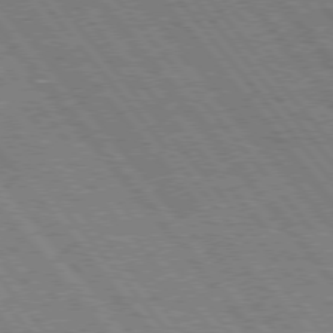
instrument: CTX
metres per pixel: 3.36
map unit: Hpe
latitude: 75.4615
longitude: -140.1199
